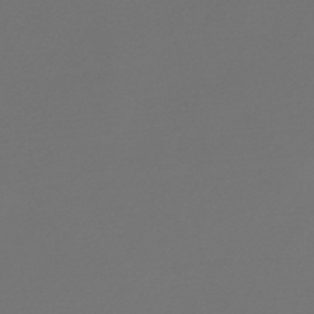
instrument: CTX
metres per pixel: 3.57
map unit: lHb
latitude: -47.8800
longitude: 66.5763
